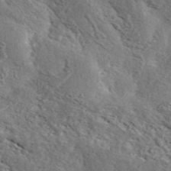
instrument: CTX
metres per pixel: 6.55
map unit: ANa
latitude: 41.6882
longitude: 52.1983
